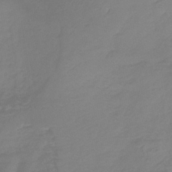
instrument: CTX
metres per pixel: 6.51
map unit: lHb
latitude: -41.4265
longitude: 65.0298
